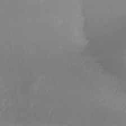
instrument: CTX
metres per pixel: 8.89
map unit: Nhu
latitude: 23.2159
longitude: -63.8017
